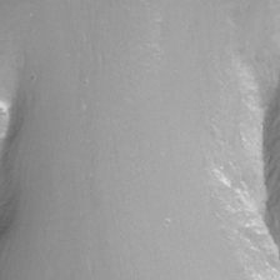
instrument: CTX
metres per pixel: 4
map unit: Nhu
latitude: -10.1606
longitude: -75.8205
